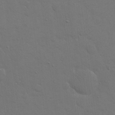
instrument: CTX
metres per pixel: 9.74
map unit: eHh
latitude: 19.3481
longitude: -63.2159
